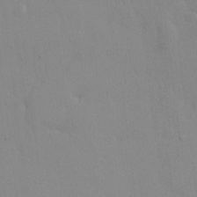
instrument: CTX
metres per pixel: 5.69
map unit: HNhu
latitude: 6.5168
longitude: -2.9891
